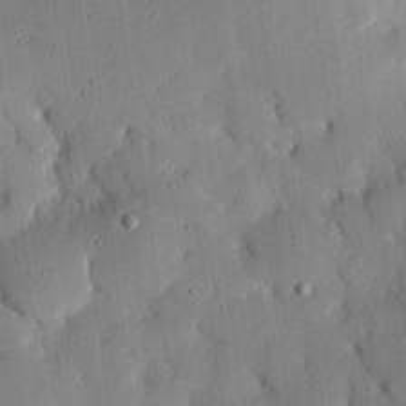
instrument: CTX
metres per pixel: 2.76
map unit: eHh
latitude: 25.9150
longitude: -79.9150
